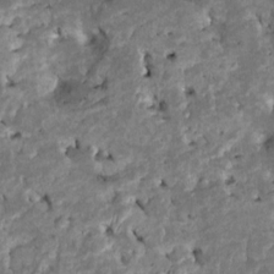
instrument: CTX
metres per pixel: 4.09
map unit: Htu
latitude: -7.3887
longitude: 145.7100
